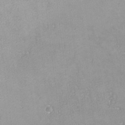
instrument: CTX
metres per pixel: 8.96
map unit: lHvf
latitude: -13.8234
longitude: -103.9717
